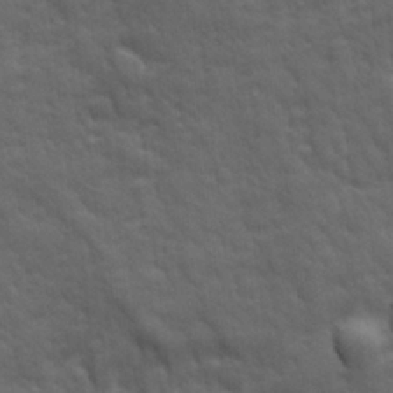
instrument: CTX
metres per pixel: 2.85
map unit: Ave
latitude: 18.9702
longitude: -133.6127
